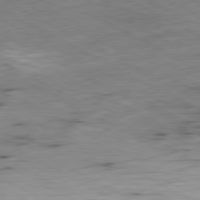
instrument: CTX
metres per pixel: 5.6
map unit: Ap
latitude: -80.7463
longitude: -83.4048
